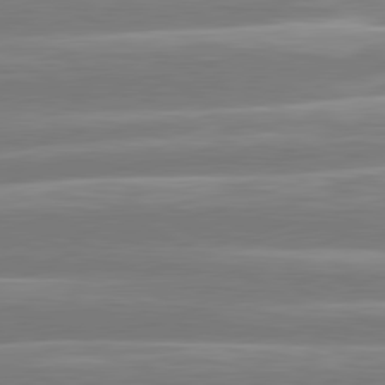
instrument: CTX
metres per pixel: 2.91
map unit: lApd
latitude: 80.7624
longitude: -129.1781
